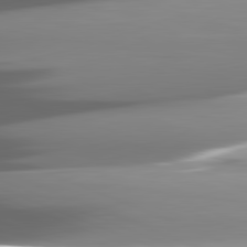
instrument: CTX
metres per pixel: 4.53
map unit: lApd
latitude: 82.2711
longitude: -146.9325
